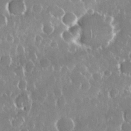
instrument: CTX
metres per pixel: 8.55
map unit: Nhu
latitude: 29.1781
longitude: -62.2145
